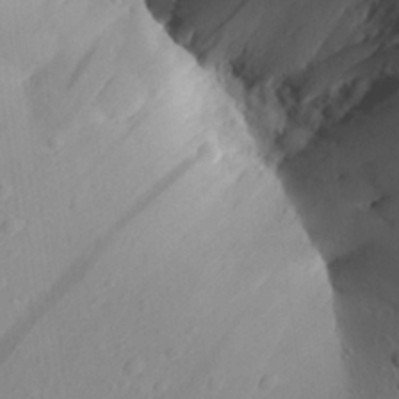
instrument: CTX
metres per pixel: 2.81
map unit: Aa
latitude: 25.2159
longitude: -143.7828
